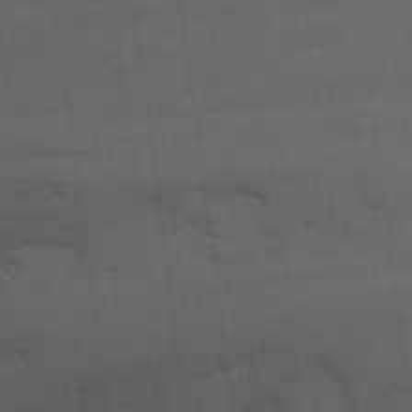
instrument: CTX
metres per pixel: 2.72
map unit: Ave
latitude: 17.4049
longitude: -129.0458
